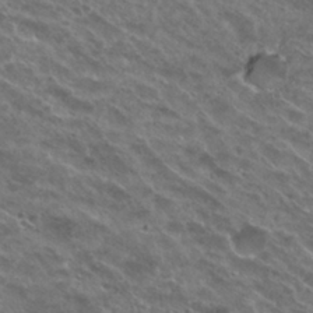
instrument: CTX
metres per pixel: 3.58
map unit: Nhu
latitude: 29.8205
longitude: -49.2915
